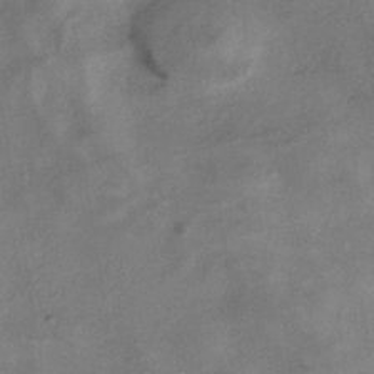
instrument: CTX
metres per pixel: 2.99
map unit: eHh
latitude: -40.8786
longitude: 119.9178
